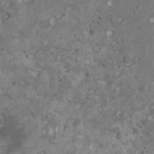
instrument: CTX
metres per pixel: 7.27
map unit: HNhu
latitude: 0.8758
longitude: 7.0675
